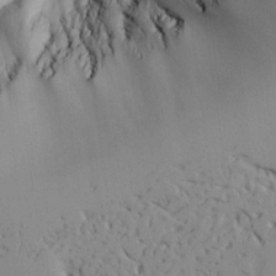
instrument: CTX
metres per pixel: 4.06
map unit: Aa
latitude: 24.5734
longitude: -128.8947
